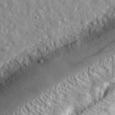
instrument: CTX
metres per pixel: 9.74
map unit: eHh
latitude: 34.4034
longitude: -80.2333
